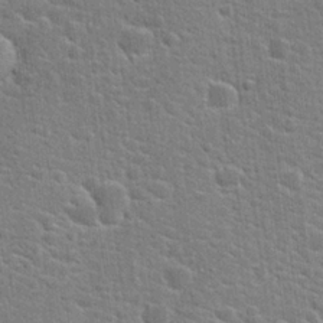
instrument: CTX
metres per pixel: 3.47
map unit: Hto
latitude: 21.7261
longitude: -44.2711
